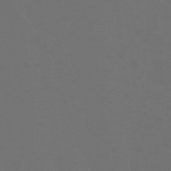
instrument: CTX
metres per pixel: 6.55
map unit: Hto
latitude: 4.2900
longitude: -32.7057
